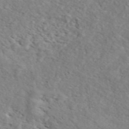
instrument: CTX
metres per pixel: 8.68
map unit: ANa
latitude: 44.3467
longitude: 21.5777
